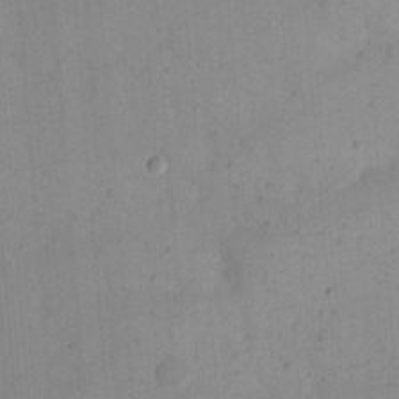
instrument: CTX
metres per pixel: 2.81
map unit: eHh
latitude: 21.1026
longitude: -63.1781
